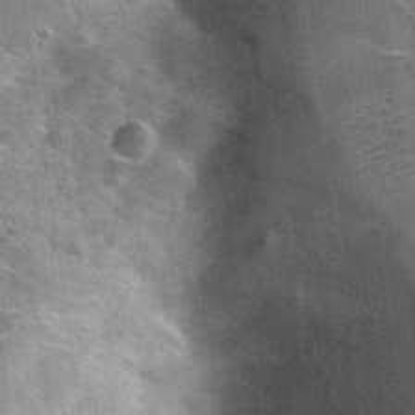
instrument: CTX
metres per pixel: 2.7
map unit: Hto
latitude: 34.5923
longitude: -53.1403
